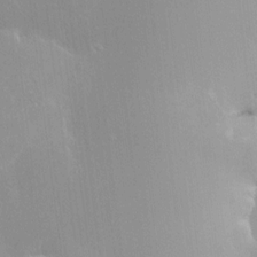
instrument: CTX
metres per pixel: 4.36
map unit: HNhu
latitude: 3.9906
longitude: 5.1431
